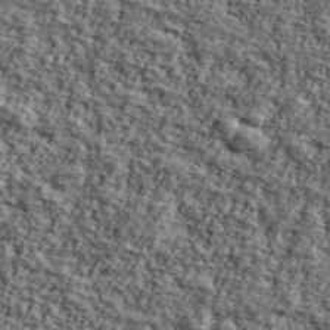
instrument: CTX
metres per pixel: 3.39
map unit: Ave
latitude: 42.5735
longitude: -110.7813
